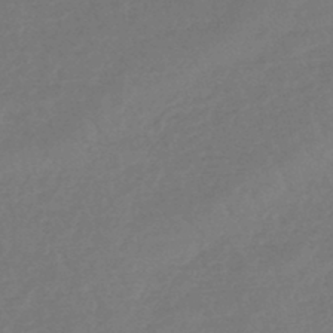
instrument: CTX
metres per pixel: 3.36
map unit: eHb
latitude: -46.3306
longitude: 84.5951
